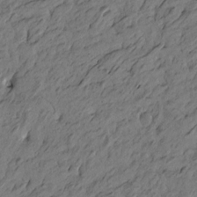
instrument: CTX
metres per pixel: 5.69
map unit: Htu
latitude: -6.0472
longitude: -179.6505
